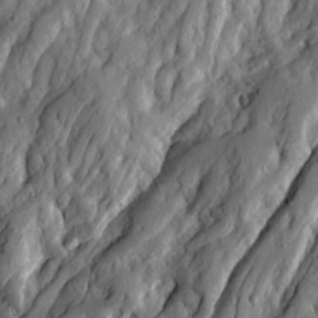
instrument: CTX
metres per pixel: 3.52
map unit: Ave
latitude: 21.5371
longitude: -129.8961
